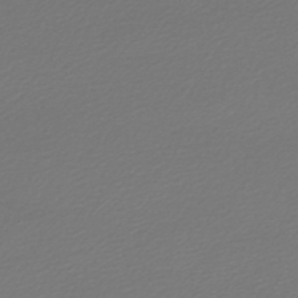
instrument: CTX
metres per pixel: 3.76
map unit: lHb
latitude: -47.0675
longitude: 59.8989
